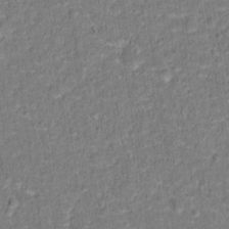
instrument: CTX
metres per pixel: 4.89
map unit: Hto
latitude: 13.8017
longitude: -38.2711
